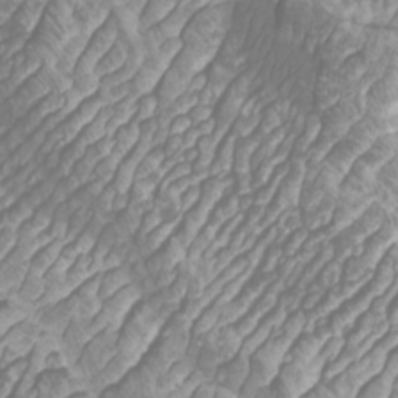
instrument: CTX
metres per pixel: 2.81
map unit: Htu
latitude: -10.8786
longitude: -73.8394
